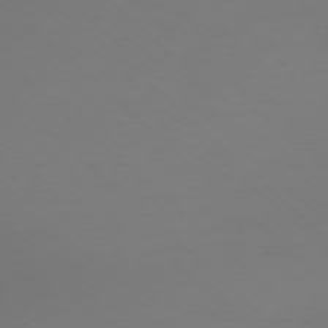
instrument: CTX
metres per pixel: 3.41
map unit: Ap
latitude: -76.5952
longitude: -79.3671
